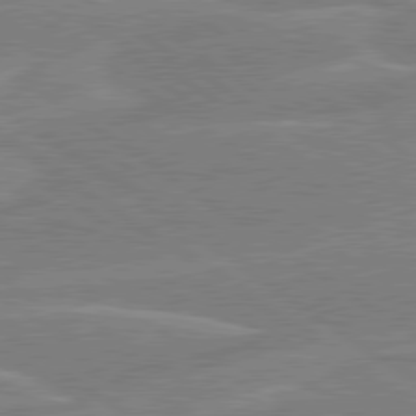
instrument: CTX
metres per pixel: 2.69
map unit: lApd
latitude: 79.5749
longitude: -129.9906
